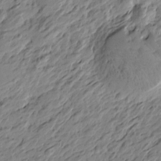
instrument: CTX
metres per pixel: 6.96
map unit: Htu
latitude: -4.6329
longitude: -178.1578
